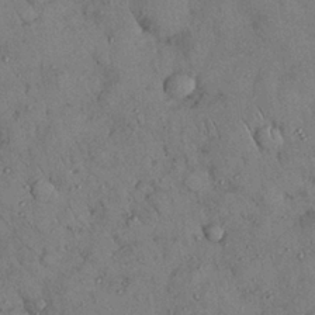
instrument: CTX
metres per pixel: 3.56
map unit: Nhu
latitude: 28.5734
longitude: -70.8569
